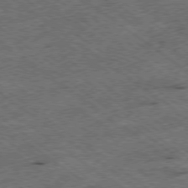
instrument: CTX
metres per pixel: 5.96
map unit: Ap
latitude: -78.9163
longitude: -52.1956
